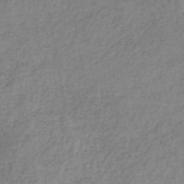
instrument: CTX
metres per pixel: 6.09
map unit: HNb
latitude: -44.3684
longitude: -41.9150
